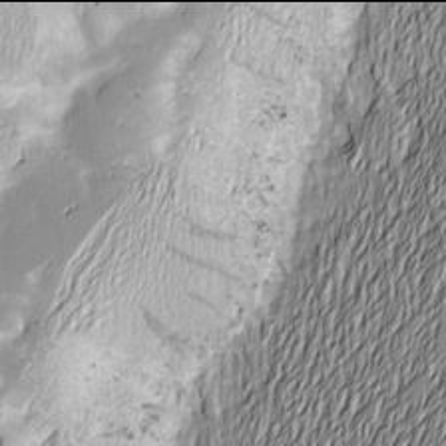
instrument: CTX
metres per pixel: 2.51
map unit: Nhu
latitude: -6.0094
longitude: -150.7057
